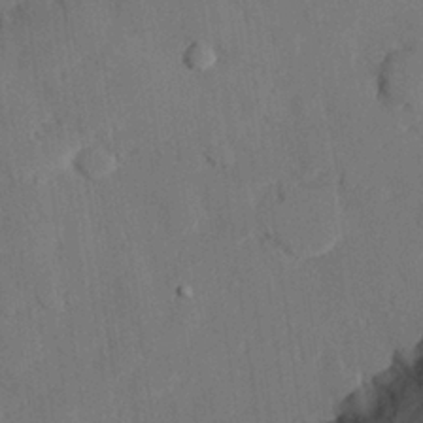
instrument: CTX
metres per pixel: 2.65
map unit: eHh
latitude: 27.8395
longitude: -80.4412
